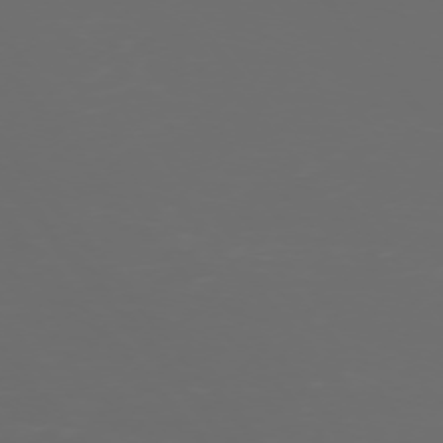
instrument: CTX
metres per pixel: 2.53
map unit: Ap
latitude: -75.6155
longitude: -83.8961
